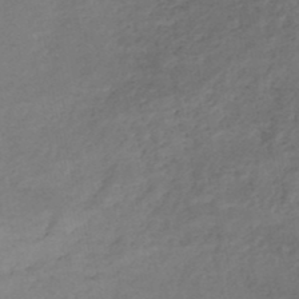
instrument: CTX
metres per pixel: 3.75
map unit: HNhu
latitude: -48.6897
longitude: 100.1038
